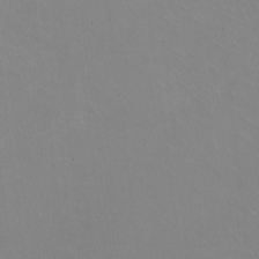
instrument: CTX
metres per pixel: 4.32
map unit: HNhu
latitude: -1.1054
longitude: -2.4034
